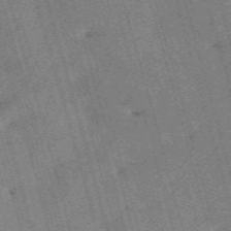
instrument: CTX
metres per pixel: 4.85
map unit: HNb
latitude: -53.7288
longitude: -48.4412
